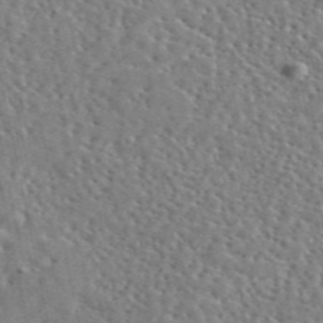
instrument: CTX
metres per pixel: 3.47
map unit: eAb
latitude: 45.2159
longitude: 111.3887
